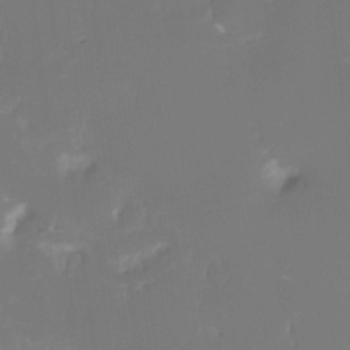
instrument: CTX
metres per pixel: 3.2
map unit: Ht
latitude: -14.1606
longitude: -52.0444
